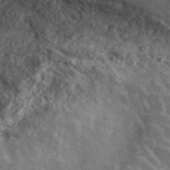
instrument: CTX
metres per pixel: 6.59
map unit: ANa
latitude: 45.7828
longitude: 37.5588
